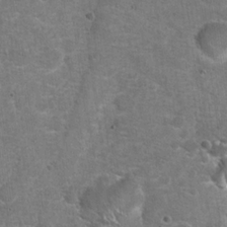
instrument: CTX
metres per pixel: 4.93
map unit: Hto
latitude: 20.1956
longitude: -48.9892
